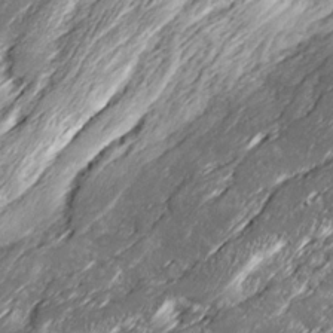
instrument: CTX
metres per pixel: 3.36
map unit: Ave
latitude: 15.6694
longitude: -136.6491
